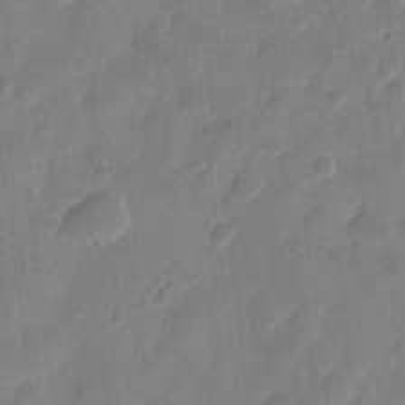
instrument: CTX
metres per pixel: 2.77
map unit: eHh
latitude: 8.1767
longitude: -74.0822
